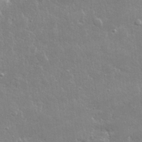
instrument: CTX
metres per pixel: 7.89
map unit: lHvf
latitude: 32.1956
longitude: -93.2537
